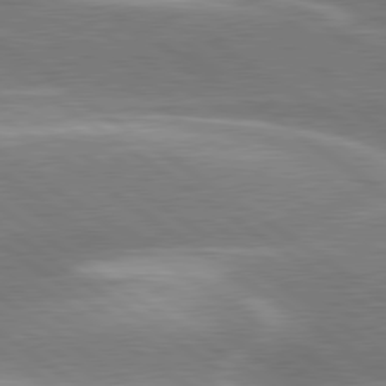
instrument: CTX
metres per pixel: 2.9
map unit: lApd
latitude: 80.3656
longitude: -119.7071
